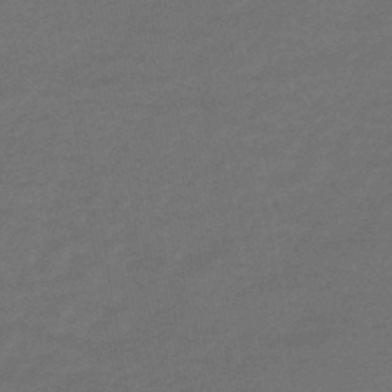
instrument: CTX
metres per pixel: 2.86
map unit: lHb
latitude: -43.3131
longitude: 75.1432
